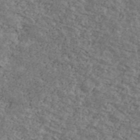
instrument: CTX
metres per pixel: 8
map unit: Ave
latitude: 40.7813
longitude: -108.3656
